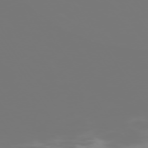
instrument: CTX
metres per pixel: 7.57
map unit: Hpe
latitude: -74.3685
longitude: 6.8786
